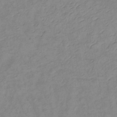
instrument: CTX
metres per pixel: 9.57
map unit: lHb
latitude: -34.4062
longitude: 72.3873
